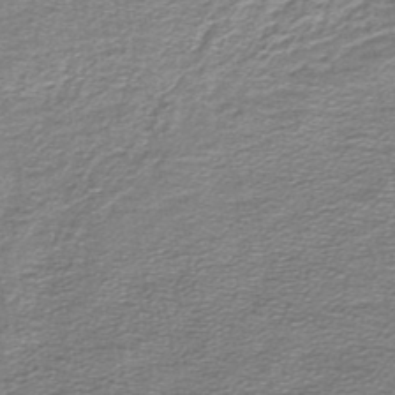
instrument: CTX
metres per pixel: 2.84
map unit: lHb
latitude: -45.0486
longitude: 57.5210
